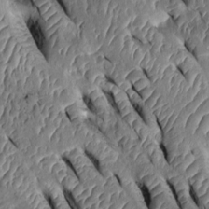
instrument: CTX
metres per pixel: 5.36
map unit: Htu
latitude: 0.2144
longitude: 149.1431
